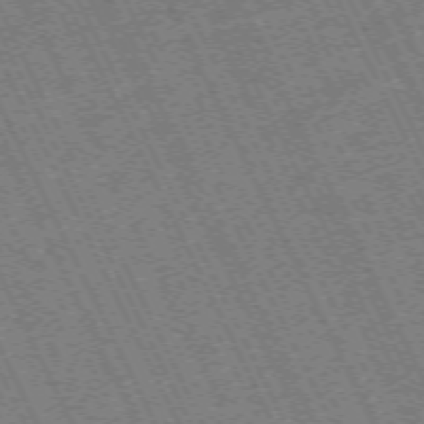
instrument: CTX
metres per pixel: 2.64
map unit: Hpe
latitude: -70.9542
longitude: 10.2551
